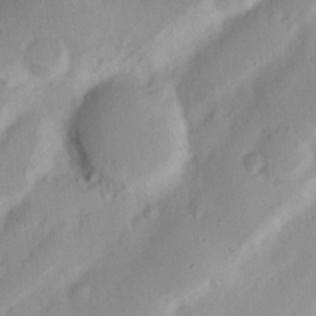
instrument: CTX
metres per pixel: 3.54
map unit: Nhu
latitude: 17.5938
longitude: -73.8017
